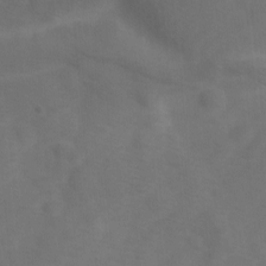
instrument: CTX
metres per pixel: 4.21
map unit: Ave
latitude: 1.5938
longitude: -112.6679
